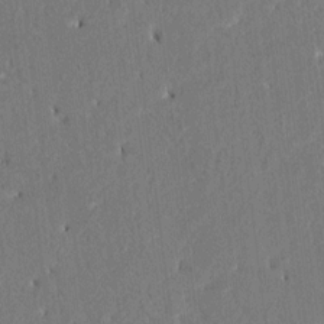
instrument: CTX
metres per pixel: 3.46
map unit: HNhu
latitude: 8.3278
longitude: -5.4804
